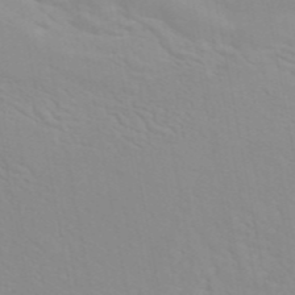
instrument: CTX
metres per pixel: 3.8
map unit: ANa
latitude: 46.3468
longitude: 27.6155
